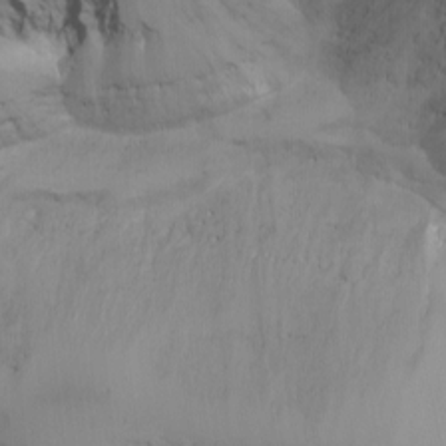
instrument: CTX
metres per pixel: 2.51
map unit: Nhu
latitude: -8.8030
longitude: -44.5546
